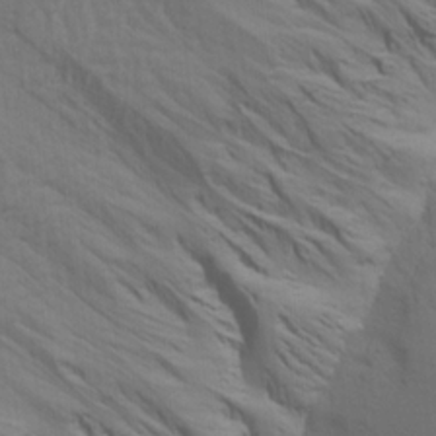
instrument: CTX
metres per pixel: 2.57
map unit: Aa
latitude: 19.1781
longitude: -142.4790
